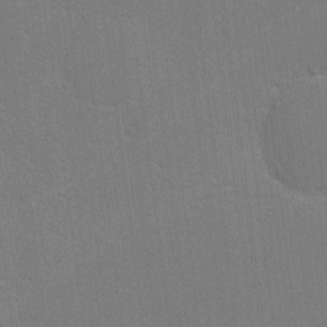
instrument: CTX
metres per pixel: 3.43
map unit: lHvf
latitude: -11.0109
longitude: -104.4790
